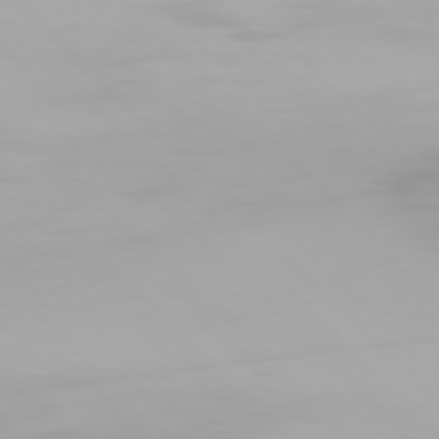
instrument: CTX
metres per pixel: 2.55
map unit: Hpe
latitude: 76.4601
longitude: -134.1955
